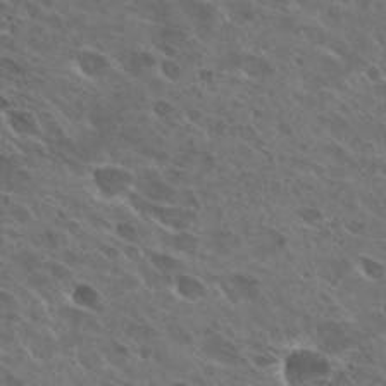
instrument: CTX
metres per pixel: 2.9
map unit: Hto
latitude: 26.5735
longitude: -40.5356
